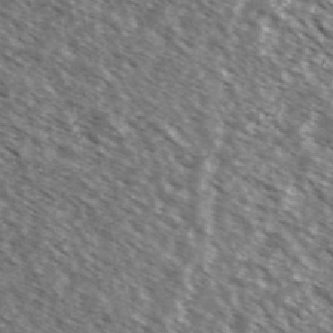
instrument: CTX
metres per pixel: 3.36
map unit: Ave
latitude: 37.7828
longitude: -109.9150
